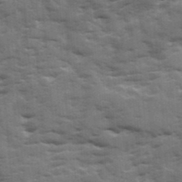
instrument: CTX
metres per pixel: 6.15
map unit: Ave
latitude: 18.5734
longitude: -130.0444
